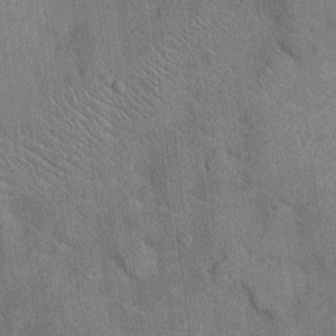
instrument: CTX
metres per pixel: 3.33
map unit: Ht
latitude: -2.5573
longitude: -14.2523
